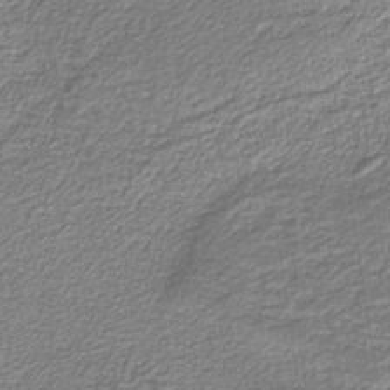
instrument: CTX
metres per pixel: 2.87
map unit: eAb
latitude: -39.4266
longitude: 52.4818
